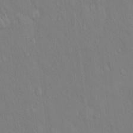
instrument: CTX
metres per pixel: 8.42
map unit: Hto
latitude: 16.3656
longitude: -57.7449
